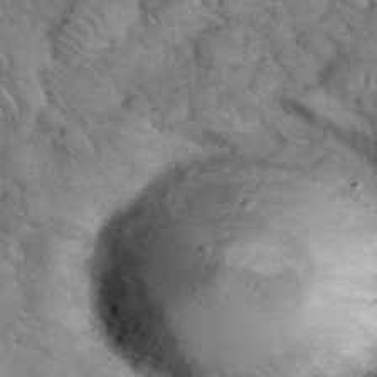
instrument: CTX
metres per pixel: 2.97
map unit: eHh
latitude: 36.5546
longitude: -64.9514
